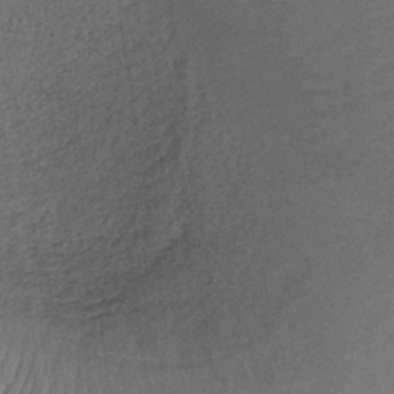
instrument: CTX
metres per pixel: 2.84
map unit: lHb
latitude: -35.9367
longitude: 68.7085
